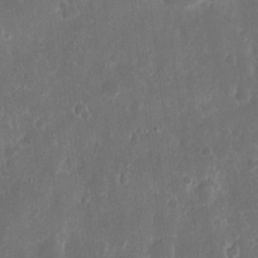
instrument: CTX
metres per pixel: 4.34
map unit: eHh
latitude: 11.5371
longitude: -72.6491
